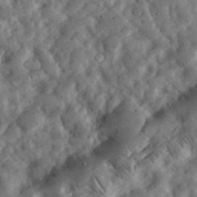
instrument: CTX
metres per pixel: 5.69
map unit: eHh
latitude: 34.6868
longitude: -68.8947
